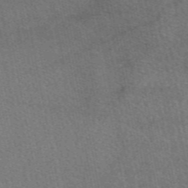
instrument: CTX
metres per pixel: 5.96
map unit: eAb
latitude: 48.9136
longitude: 112.8219
